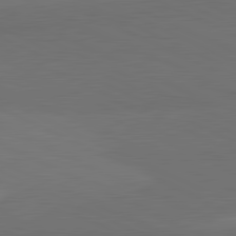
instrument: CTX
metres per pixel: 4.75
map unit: lApd
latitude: 81.8772
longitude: 157.6722
